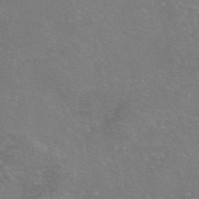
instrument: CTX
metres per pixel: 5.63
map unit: eAb
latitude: 47.2726
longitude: 106.0661
